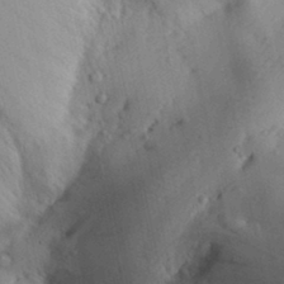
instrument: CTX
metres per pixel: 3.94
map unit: Aa
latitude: 30.4979
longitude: -143.0081
